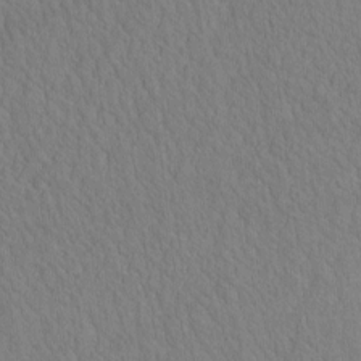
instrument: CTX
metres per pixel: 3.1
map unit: eHh
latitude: -3.2375
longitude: 15.5588
